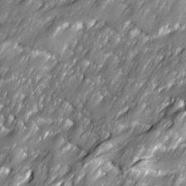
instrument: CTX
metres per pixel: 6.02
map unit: Ave
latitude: 16.2145
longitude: -135.2348
